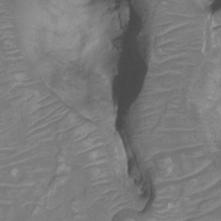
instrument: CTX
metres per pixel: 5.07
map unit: HNhu
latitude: -20.7841
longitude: 85.2753
